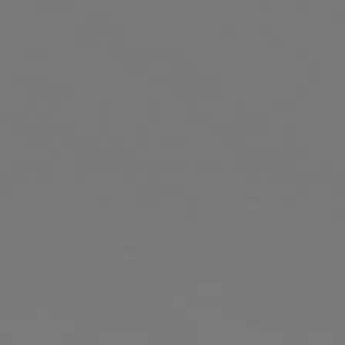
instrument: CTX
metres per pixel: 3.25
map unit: Hpe
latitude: 78.3090
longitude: -135.8583
